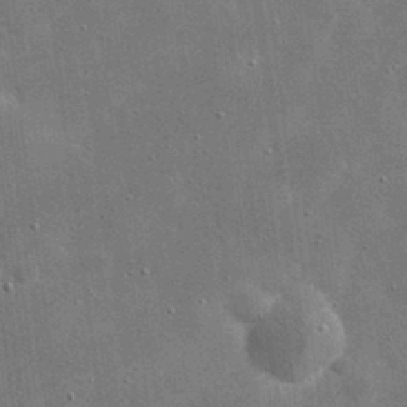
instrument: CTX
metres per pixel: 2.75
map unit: eHh
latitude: 20.7435
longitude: -67.1592
